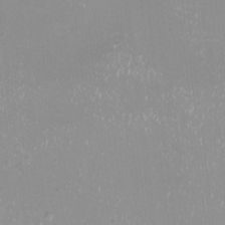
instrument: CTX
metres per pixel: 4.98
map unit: eHh
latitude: -12.0094
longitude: -61.8583
